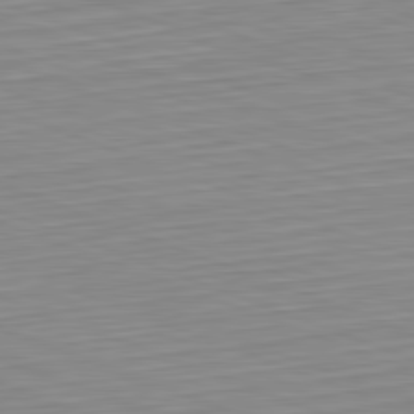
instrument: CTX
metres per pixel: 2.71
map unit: Hpe
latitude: -82.3117
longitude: 12.9920
